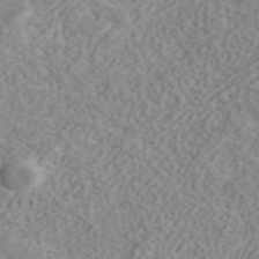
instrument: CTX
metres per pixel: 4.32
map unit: ANa
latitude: 40.1010
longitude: 34.6896
